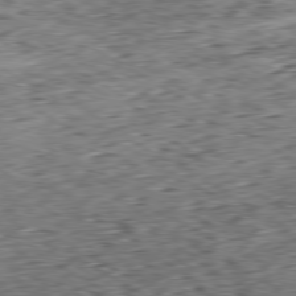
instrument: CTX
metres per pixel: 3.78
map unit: Hpe
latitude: -80.1795
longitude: 23.2943
